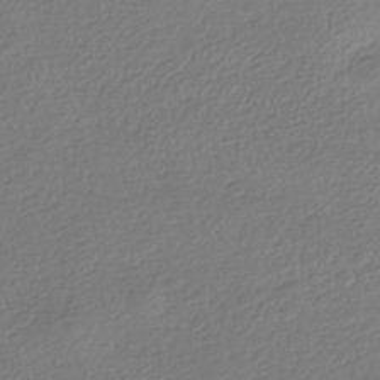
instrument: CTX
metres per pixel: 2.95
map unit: HNhu
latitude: -42.6896
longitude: 99.0486
